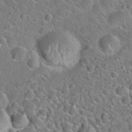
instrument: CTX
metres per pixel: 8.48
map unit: Hto
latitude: 21.2159
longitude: -51.1592
